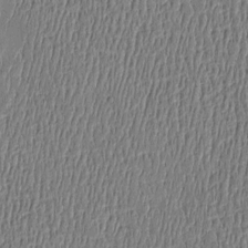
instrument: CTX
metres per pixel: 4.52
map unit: Htu
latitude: -5.2942
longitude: 175.4832
